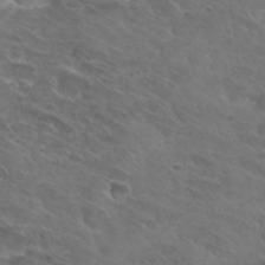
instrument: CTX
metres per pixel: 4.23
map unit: Hto
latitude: 32.1011
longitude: -44.1389
